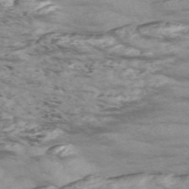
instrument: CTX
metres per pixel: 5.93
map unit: Nve
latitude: -58.3117
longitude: 54.3684
